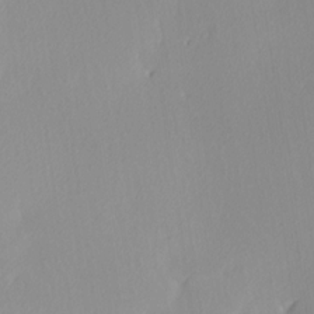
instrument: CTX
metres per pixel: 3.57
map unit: Ave
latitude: 3.6127
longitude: -113.3859
